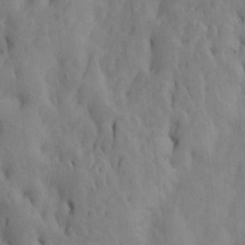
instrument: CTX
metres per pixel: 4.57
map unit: Htu
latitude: -7.4643
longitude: 144.8219
